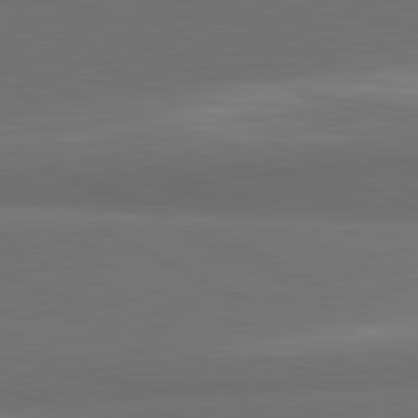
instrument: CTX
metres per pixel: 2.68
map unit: lApd
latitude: 81.9339
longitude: 158.6140
